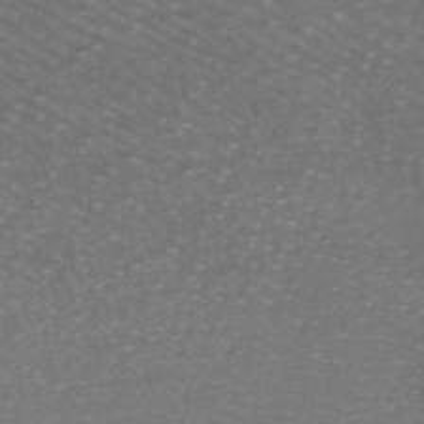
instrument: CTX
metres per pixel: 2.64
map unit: lHb
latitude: -43.0108
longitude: 58.2172
